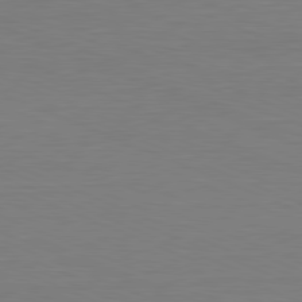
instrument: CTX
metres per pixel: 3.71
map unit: Hpe
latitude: -81.6533
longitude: 8.3495
